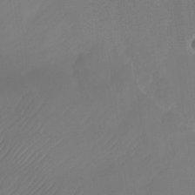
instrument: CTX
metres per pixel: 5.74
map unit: Nhu
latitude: -27.4832
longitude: -71.3481
